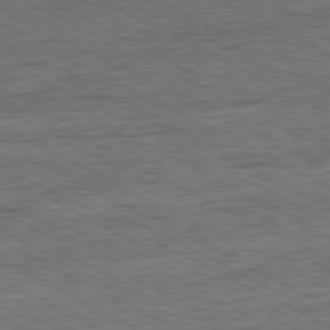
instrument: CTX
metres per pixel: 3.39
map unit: Ap
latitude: -81.0487
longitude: -76.4223
